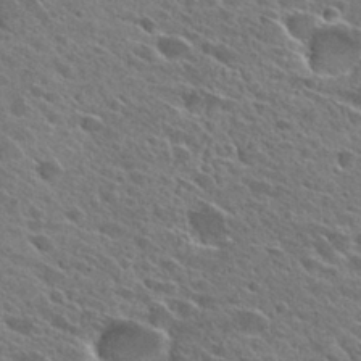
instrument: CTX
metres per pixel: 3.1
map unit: Hto
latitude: 27.8772
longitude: -43.1781
